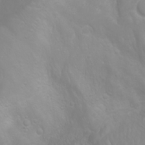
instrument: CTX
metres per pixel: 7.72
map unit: Nhu
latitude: -0.4629
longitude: -75.9339
